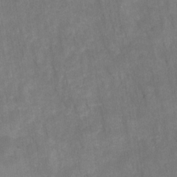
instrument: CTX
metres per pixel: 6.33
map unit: HNhu
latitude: -28.1039
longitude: 72.7841
